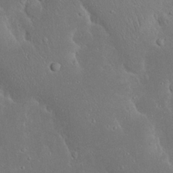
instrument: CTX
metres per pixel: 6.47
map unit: Nhu
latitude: 23.4804
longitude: -72.2901
